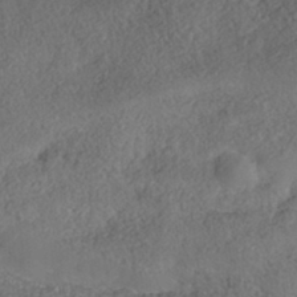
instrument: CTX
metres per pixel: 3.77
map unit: Nhe
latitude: -38.5574
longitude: -148.4979
